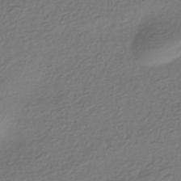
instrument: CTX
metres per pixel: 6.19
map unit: HNhu
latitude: -43.6532
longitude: 97.2376
